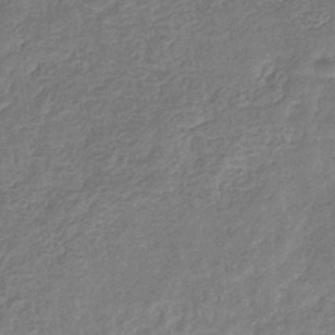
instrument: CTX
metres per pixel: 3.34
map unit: eHb
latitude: -32.5007
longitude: 74.4629
